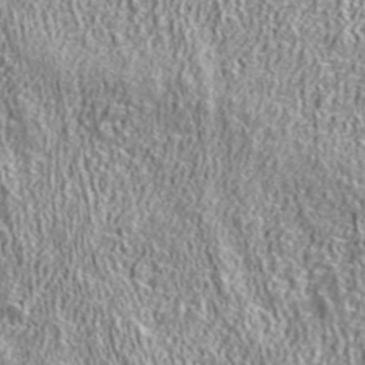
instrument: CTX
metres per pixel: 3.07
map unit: ANa
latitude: 42.6680
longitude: -86.9514
